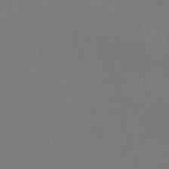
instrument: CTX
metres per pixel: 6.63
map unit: Nve
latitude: -58.2361
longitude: 60.1417
